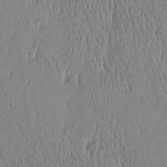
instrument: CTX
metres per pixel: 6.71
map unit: Htu
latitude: -5.0108
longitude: 175.2564
